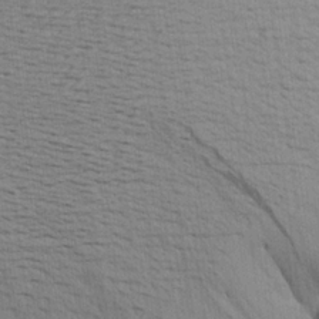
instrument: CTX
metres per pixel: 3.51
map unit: Aa
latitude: 22.2711
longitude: -144.5734
